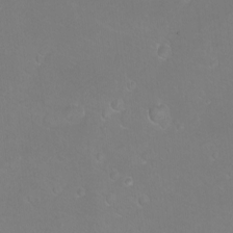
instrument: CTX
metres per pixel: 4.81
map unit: eHh
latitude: -11.1431
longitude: -64.6490
